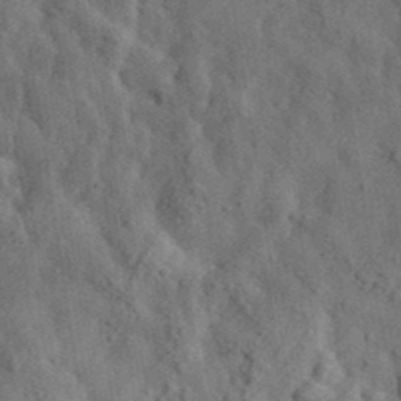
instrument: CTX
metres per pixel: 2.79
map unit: eHh
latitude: 36.2712
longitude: -80.3278
